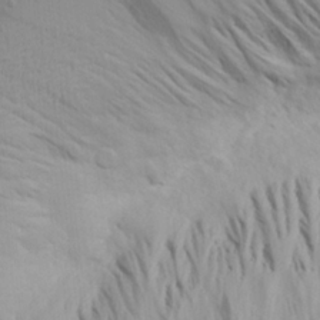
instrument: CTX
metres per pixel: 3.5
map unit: Aa
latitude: 20.7813
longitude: -142.4601
